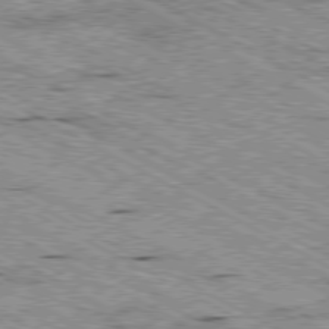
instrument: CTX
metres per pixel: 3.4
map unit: Ap
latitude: -80.4629
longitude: -52.6869
